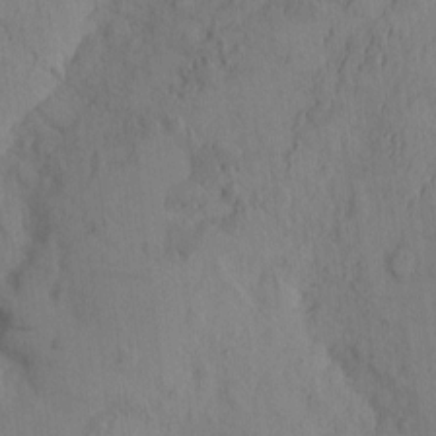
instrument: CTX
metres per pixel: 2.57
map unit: eHh
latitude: -1.7100
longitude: 16.3118
